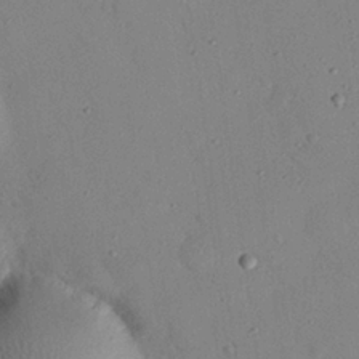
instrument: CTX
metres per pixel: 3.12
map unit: eHh
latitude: 25.6882
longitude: -77.2537
